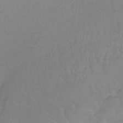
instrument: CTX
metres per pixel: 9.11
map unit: lHb
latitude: -40.6140
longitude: 65.7289
